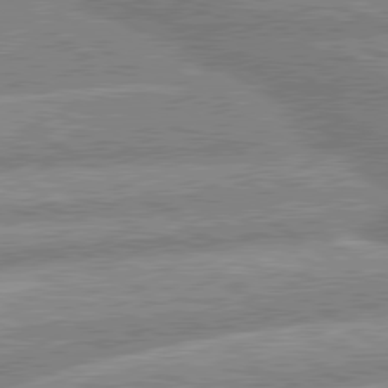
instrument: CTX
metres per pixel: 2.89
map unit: lApd
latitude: 80.1767
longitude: -164.3656
